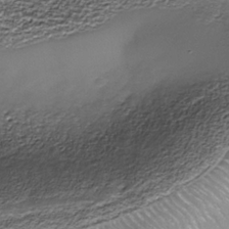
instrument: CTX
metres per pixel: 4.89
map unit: Nhe
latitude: -37.4643
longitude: -87.0269
